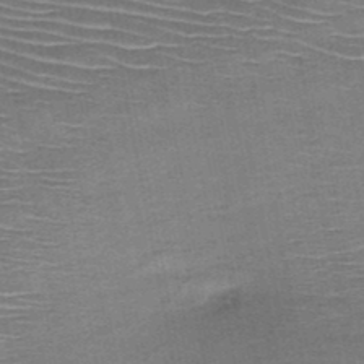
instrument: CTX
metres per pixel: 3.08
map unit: HNb
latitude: -48.3873
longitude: -42.3656
